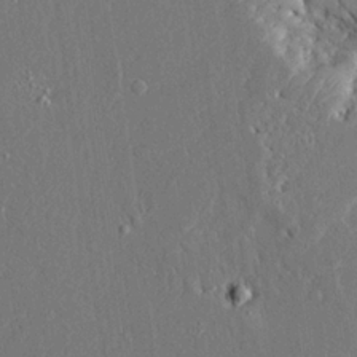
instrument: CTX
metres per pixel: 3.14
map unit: Ave
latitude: 23.1403
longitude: -129.3293
